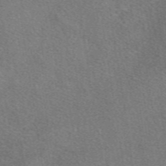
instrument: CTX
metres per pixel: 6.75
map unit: eAb
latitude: 49.1025
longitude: 115.1431
